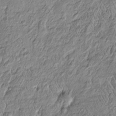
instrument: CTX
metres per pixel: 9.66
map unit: Htu
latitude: -3.1431
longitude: 156.4440
